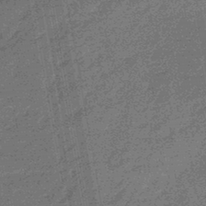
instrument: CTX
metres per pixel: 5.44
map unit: eHb
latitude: -45.5588
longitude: 87.2376
